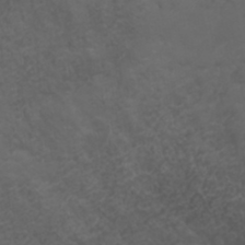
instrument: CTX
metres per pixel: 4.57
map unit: ANa
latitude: 35.7638
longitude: 14.2362
